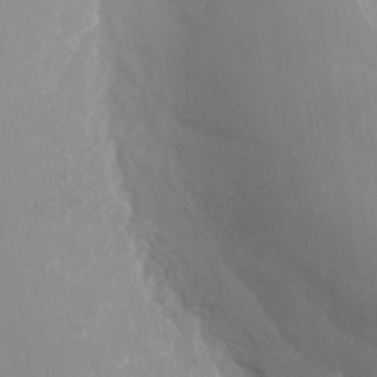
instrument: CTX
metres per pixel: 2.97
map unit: Nhu
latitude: -27.9745
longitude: -75.3482
